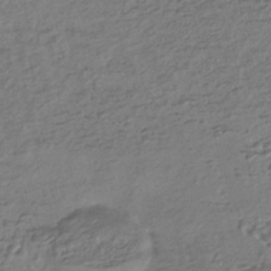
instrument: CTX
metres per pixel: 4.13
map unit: HNhu
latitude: -44.5952
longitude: 95.9178
